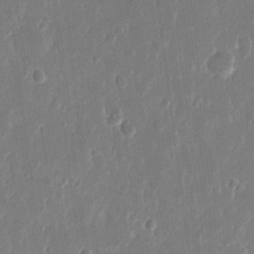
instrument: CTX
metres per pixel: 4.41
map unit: eHh
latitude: 15.1970
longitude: -70.0444
